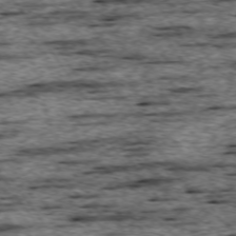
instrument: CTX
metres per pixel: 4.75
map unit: Ap
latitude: -74.6897
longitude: -88.2523
